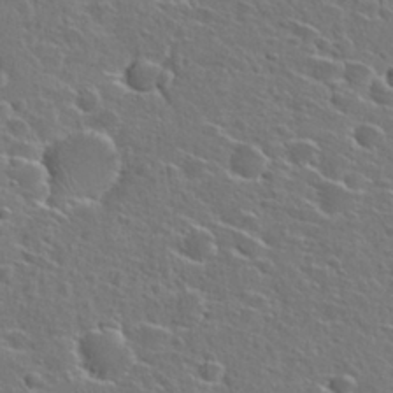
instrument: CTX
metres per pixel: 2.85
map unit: Hto
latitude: 26.8569
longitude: -46.9703
